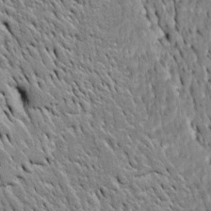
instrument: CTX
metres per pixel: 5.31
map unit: Htu
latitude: -3.7288
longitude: 151.1242
